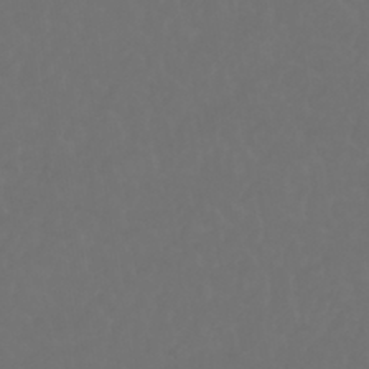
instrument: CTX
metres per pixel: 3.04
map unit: Nhu
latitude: 22.7246
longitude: -65.2726
